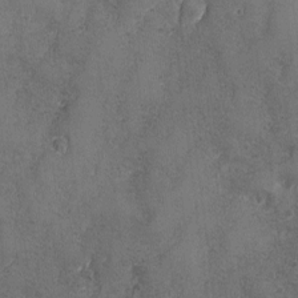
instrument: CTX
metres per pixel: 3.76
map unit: Ave
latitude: -7.7855
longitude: -118.9513
